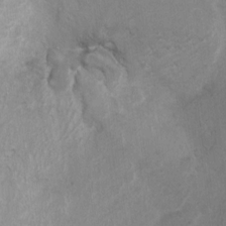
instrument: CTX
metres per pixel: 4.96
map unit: Hto
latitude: 4.8380
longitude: -32.2523
